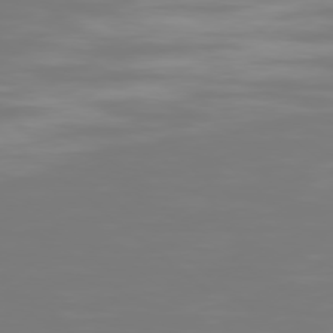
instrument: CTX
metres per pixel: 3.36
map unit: Ap
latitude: -78.5384
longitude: -96.4412
